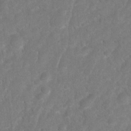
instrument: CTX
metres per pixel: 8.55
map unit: Hto
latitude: 3.0269
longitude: -35.9339
